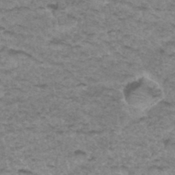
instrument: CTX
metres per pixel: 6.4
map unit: Hto
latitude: 35.0836
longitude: -47.6316
